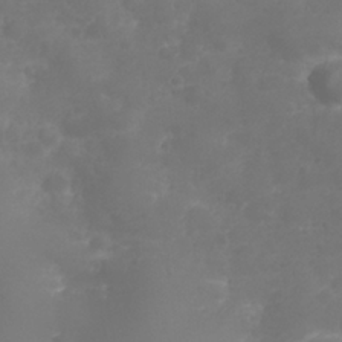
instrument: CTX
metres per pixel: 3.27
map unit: Nhu
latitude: 25.5749
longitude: -63.6505
